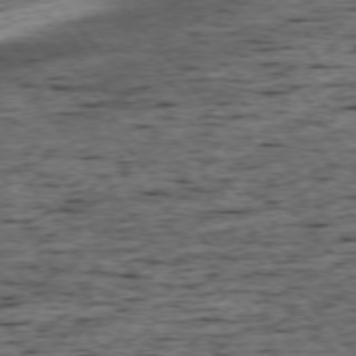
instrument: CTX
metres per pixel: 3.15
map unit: Ap
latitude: -75.6344
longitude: -92.8002
